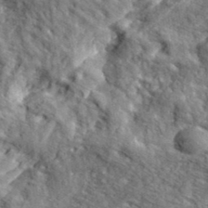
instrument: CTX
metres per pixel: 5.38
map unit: eHh
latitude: 36.9136
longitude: -80.1389
